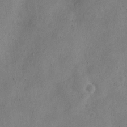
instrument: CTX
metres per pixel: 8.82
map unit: Nve
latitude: -24.3306
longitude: 107.3321
